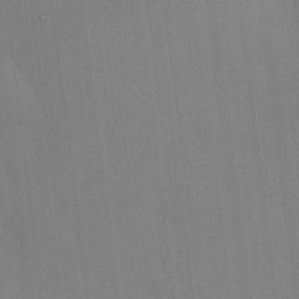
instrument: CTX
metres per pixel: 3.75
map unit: HNhu
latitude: 13.1781
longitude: 12.1606
